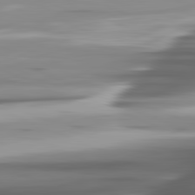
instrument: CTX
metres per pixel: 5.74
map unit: lApd
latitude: 81.7639
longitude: -140.4223
